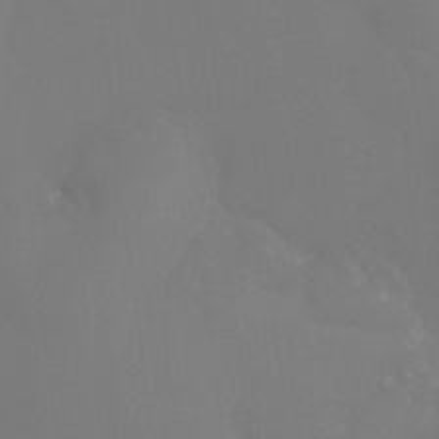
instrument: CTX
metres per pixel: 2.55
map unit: Htu
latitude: -13.2376
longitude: -48.3467
